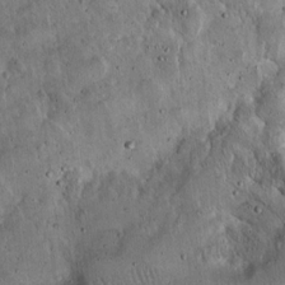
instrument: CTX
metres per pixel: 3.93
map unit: Hto
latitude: 14.9136
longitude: -57.2725
